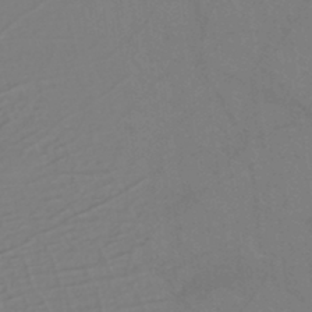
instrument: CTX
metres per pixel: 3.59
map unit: eHh
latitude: -42.7652
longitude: -32.7246
